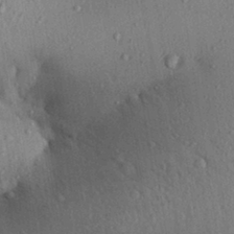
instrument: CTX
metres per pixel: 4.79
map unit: Aa
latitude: 29.5560
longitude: -146.8758
